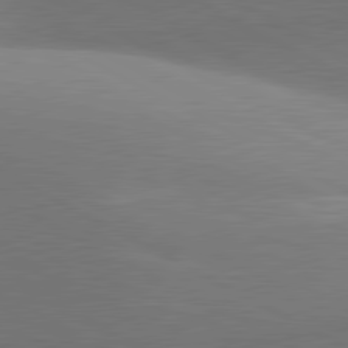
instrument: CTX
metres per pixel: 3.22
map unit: lApd
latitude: 81.1403
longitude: 135.7478
